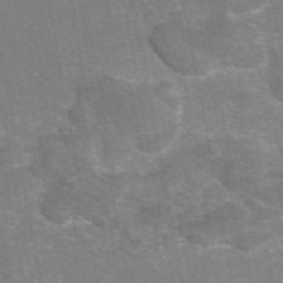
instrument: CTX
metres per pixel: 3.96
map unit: eAb
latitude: 46.4034
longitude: 105.6722
